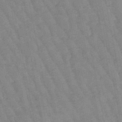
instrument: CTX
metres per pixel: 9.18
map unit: lHb
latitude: -48.3496
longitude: 78.1228
